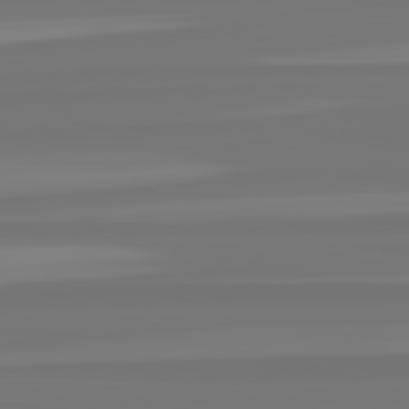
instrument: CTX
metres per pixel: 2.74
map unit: lApd
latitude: 82.6679
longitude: -178.5168
